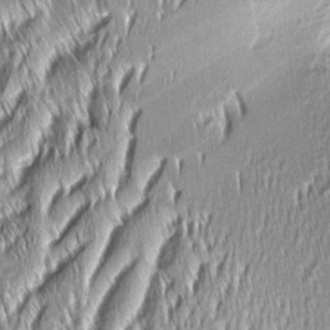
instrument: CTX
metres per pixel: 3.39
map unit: Aa
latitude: 7.9150
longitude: -132.6491
